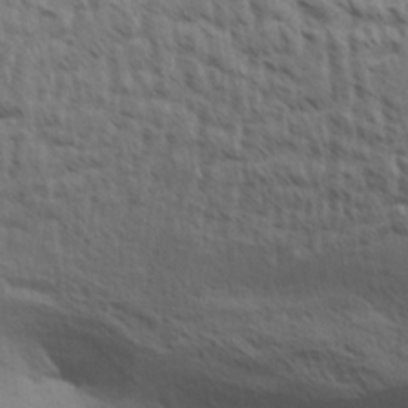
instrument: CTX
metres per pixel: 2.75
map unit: Aa
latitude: 30.3279
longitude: -134.8947
